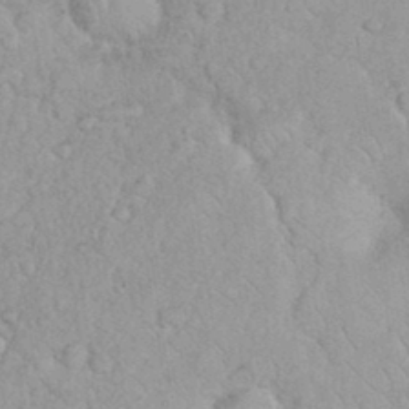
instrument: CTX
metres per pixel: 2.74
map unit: eHh
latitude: 35.5938
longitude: -63.8584
